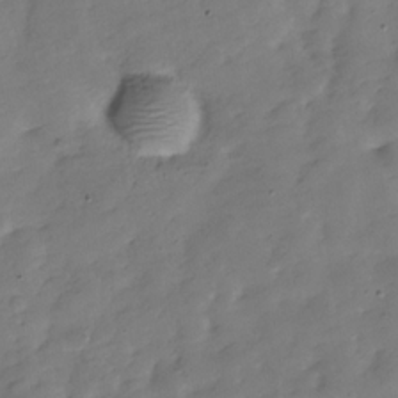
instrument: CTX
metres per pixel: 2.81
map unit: Hve
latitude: -30.6140
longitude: 90.3684
